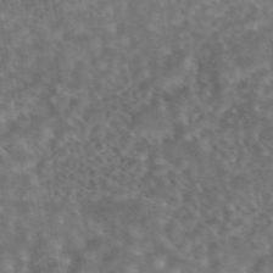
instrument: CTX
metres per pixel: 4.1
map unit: eAb
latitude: 45.0647
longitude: 114.3117
